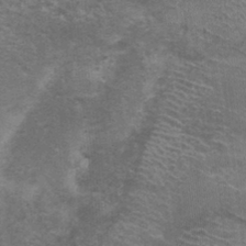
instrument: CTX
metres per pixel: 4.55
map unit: Nhu
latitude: 0.5923
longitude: -17.5749
